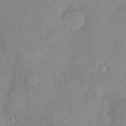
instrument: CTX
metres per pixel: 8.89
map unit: eHh
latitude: 3.7260
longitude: -74.1956
